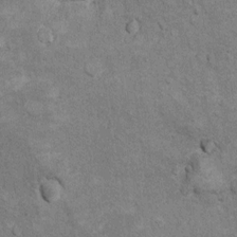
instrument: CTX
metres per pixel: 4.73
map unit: Hto
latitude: 10.2334
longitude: -36.7435
